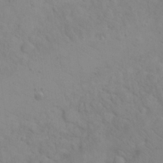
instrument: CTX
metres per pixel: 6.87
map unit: Nhu
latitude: 22.4034
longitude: -69.3104
